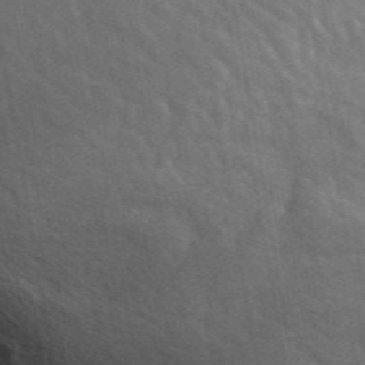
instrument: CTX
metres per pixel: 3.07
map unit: ANa
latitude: 44.4601
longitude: 46.9164
